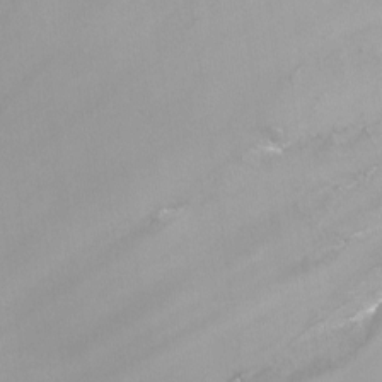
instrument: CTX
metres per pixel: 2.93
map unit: Nhu
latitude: -13.4077
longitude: -64.0633
